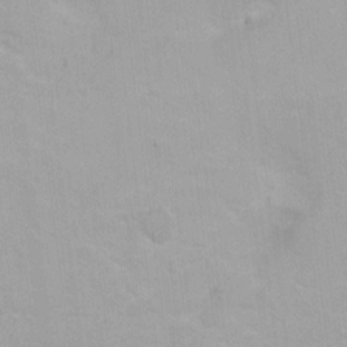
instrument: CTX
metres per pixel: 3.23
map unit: Ht
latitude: 3.1025
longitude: -33.9717
